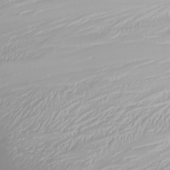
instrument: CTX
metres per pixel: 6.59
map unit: Nhu
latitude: -4.7463
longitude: -87.6883
